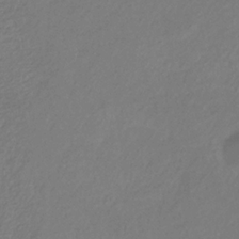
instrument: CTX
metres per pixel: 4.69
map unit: eHb
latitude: -29.6155
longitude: 67.5021
